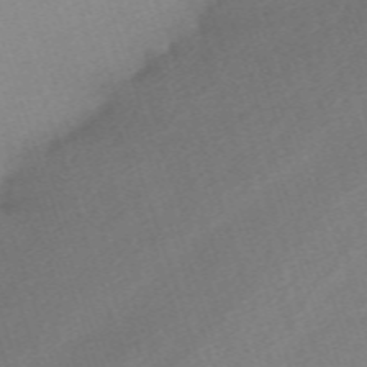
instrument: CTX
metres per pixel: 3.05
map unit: eHh
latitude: -62.6707
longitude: 53.6344
